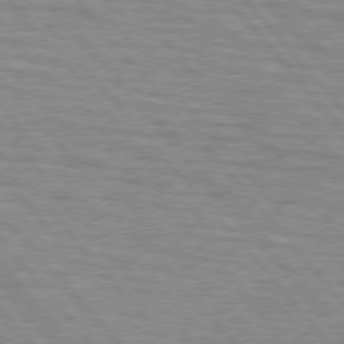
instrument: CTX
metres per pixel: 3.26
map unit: lApd
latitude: 76.3278
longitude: -76.4601
